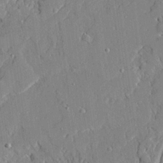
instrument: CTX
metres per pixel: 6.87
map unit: Ave
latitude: 22.5357
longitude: -129.1214
